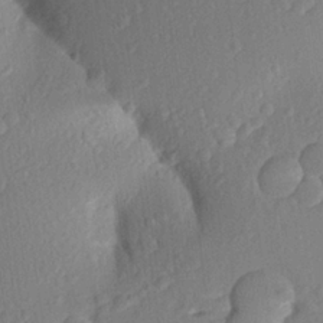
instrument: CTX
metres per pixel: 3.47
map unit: Aa
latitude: 23.2159
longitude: -147.1970
